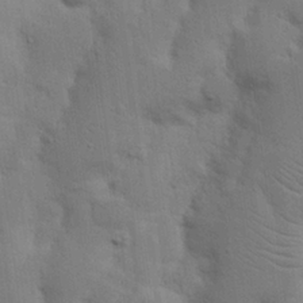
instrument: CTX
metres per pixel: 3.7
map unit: Nhu
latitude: 17.8394
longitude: -75.0647
